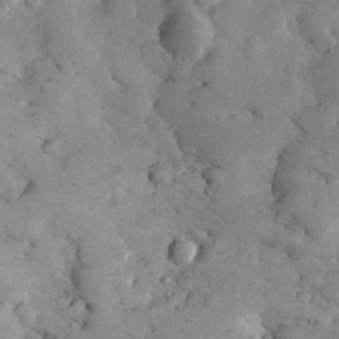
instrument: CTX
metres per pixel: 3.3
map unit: eHh
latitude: 33.6127
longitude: -68.6302
